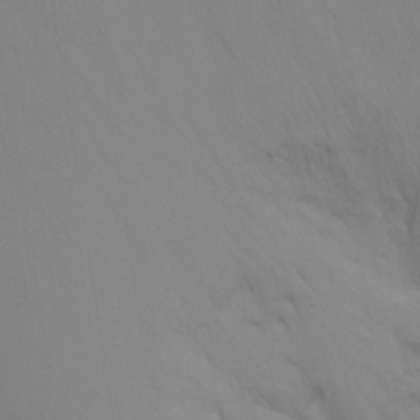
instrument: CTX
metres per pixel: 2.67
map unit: Ht
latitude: -8.8030
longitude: -32.2900
